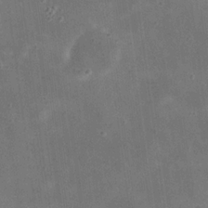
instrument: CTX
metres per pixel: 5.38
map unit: eHh
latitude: 20.8569
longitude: -66.5167
